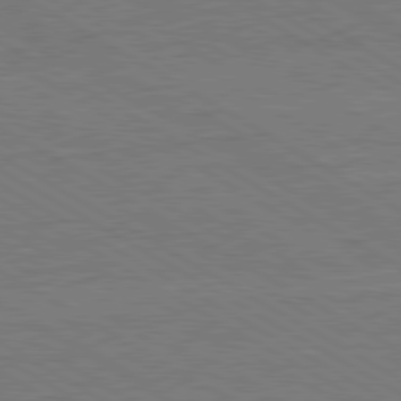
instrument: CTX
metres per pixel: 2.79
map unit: Ap
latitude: -81.7478
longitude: -73.1970
